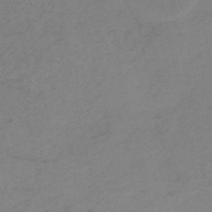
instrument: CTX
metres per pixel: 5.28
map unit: HNb
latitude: -52.8408
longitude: -52.1767
